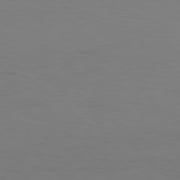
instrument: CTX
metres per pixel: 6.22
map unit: Hpe
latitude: 77.7638
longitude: -125.4615
